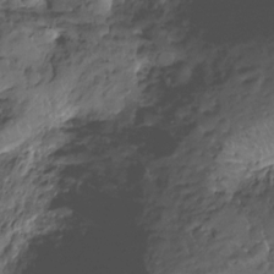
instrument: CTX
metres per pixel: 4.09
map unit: Nhu
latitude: -15.3699
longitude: -26.1767
